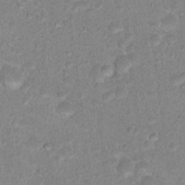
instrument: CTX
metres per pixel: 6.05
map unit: Nhu
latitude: 17.5938
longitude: -34.2711
